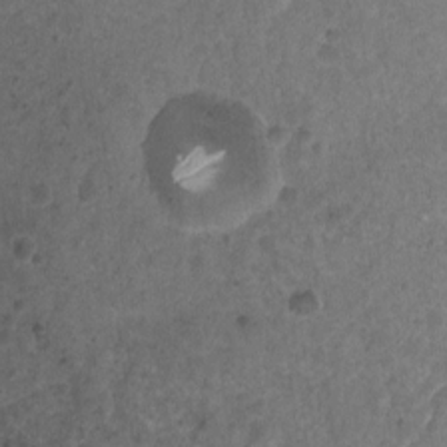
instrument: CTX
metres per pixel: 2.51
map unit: Nhu
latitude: 4.0255
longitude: -16.0633
